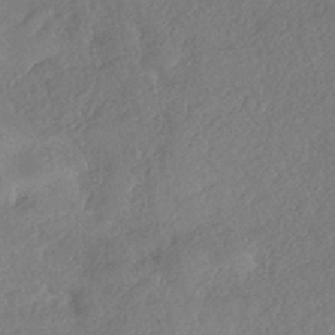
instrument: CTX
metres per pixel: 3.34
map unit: eHh
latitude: -42.6707
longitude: 121.0108
